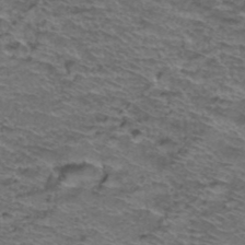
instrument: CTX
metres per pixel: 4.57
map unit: Hto
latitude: 38.2711
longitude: -44.1766
